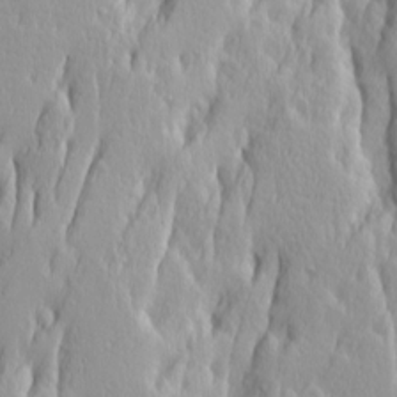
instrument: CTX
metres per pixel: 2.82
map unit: Ave
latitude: 14.0822
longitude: -133.3482
